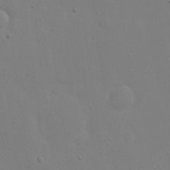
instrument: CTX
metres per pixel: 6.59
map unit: eHh
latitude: 20.2901
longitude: -71.9717
